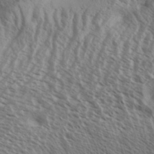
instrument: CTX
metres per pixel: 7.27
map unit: Aa
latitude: 33.7450
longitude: -138.6113
